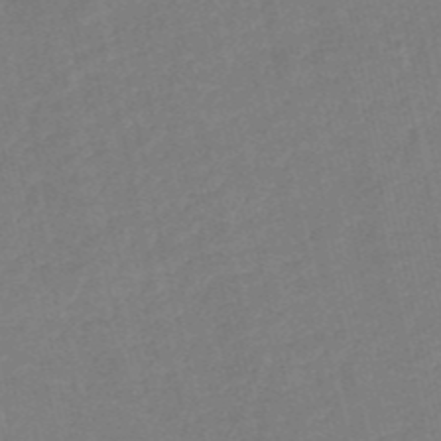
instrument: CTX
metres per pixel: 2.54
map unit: HNb
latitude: -52.6329
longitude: -48.3656
